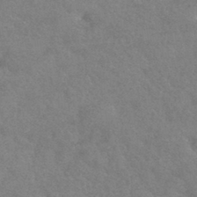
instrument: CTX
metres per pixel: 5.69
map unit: HNhu
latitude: -42.9919
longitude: 92.7274
